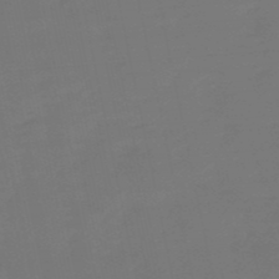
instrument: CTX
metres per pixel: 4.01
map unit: eHb
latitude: -50.2928
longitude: 79.0486
